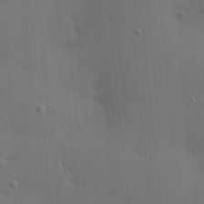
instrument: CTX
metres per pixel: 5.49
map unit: lAa
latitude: 18.4601
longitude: -139.1781
